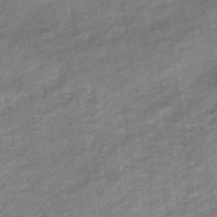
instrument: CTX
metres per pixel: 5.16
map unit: eHb
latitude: -37.5021
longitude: 77.6911
